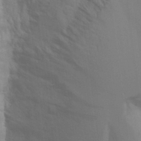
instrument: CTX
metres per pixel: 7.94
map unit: Aa
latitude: 27.2726
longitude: -131.3104
